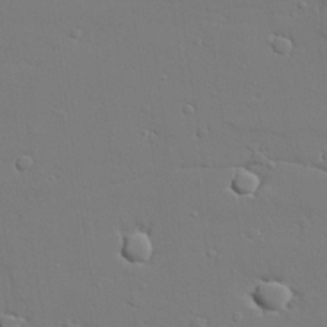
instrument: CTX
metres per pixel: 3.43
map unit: lAvf
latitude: 28.7624
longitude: -108.5923
